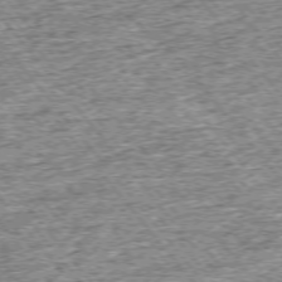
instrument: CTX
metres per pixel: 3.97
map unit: Ap
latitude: -75.5211
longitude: -91.8016
